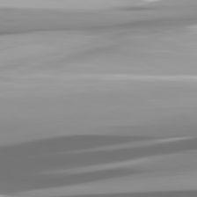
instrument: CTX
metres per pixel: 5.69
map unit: lApd
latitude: 81.7450
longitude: -147.2537
